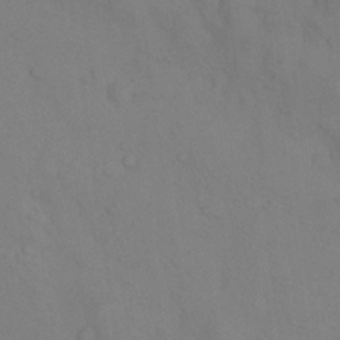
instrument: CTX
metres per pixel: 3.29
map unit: Nhu
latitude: 8.1200
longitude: -24.5356
